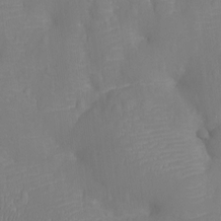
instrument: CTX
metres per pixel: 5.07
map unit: Nhu
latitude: -13.0109
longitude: -24.5734
